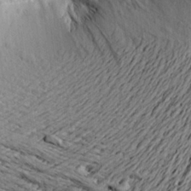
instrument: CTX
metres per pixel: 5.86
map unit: Aa
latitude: 21.2537
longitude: -149.4615
